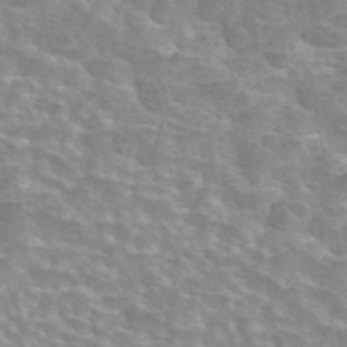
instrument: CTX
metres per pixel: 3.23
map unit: eAb
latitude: 44.7435
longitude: 106.7086
